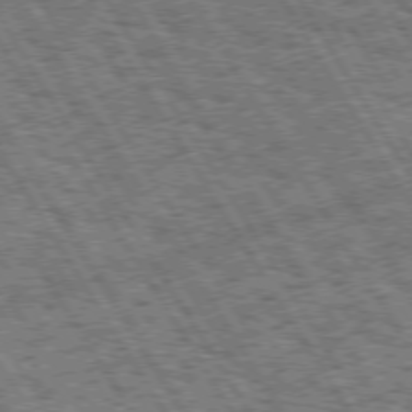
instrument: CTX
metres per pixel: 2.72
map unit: Hpe
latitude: 73.7261
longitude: -126.1767
